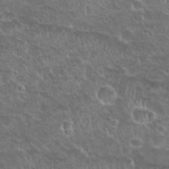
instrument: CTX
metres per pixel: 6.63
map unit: Nhu
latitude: 24.8757
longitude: -50.8947
